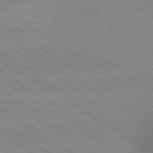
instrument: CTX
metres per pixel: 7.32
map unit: lApd
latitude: 79.4427
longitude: -152.3090
